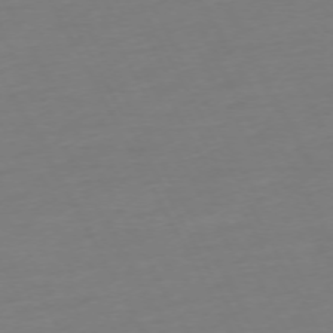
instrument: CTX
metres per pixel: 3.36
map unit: Ap
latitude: -74.4440
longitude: -69.6316
